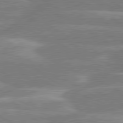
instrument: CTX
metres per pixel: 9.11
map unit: lApd
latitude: 80.4034
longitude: -131.5938
